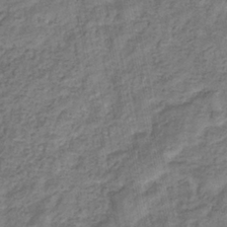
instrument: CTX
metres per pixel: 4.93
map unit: eHb
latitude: -34.7652
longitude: 76.2739
